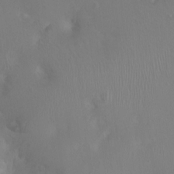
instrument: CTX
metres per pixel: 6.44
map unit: Ht
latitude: -0.3496
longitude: -16.4601
